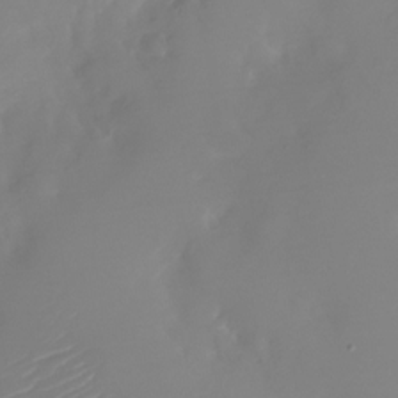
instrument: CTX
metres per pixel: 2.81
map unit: Nhu
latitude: -28.0094
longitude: -79.3104
